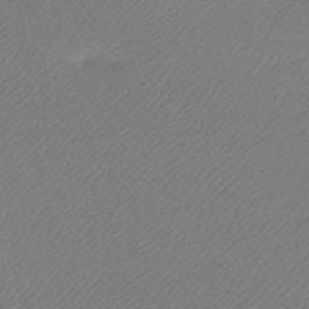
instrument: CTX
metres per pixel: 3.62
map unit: HNb
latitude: -45.8422
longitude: 56.7652
